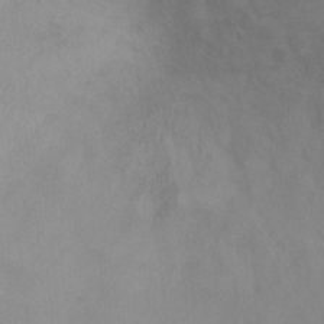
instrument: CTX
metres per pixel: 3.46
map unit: Ht
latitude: 3.4048
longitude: -28.2522
